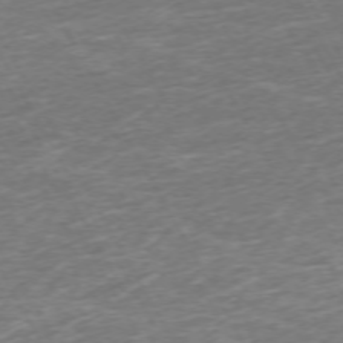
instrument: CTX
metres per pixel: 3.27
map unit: Ap
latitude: -73.1809
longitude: -70.1578
